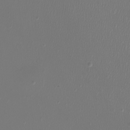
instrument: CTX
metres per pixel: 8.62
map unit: Htu
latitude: -6.3684
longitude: -73.6127
